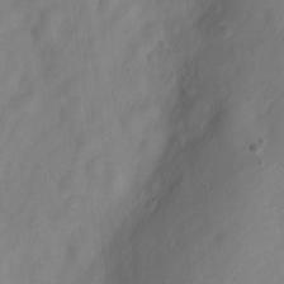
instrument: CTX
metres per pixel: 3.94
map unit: Nve
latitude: -22.5196
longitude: 106.8786
